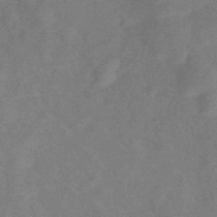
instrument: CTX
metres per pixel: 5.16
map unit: eHb
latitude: -38.3306
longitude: 77.1242
